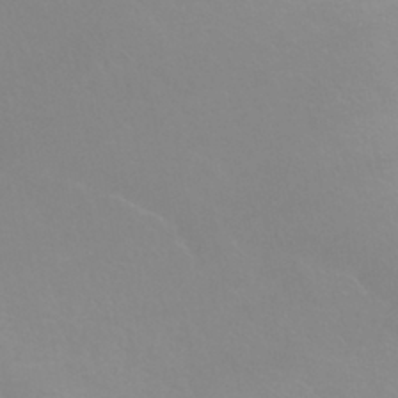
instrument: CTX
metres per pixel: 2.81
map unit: HNhu
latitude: -40.8786
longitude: 93.7667
